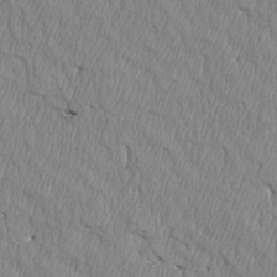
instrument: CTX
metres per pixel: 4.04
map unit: Htu
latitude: 4.1389
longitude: 151.5588
